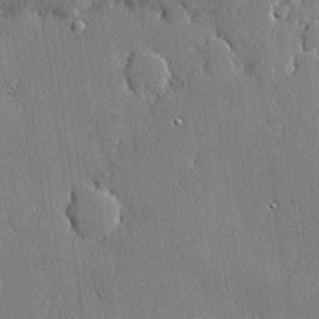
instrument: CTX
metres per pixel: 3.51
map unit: lHvf
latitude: 20.7058
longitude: 145.3888
